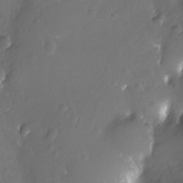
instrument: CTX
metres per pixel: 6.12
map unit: Nhu
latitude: -11.2754
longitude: -35.7260
